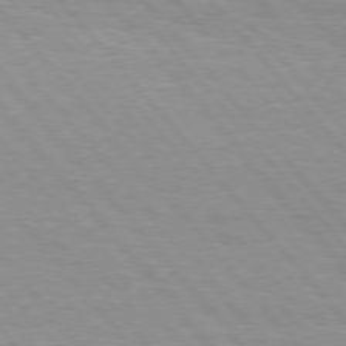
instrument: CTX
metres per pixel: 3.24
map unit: Hpe
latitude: 76.1011
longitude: -153.6127
